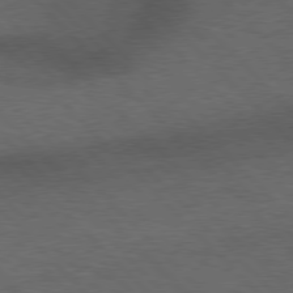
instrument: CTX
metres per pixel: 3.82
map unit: Hpe
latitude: 77.3859
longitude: -152.6302
